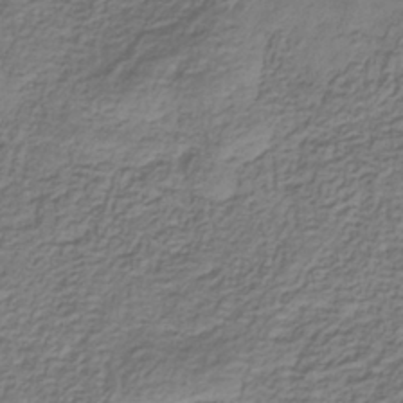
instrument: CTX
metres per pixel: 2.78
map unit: eHb
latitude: -30.5385
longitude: 71.4643
